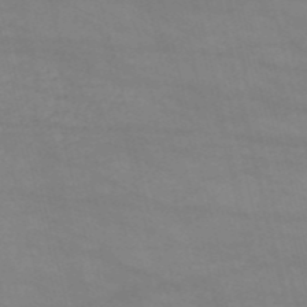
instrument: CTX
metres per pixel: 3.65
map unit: HNb
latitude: -53.4265
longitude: -37.7072
